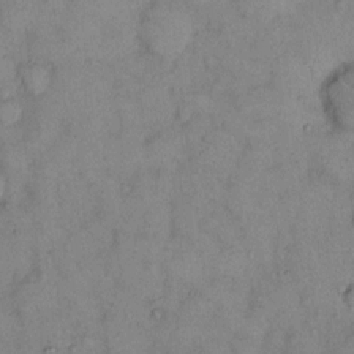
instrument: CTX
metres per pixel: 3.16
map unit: eHh
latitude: 12.1389
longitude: -62.7058
